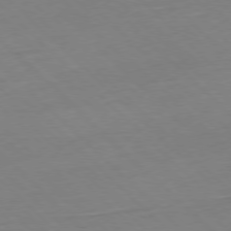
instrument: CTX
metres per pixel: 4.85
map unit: Hpe
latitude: -77.9367
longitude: 13.1053
